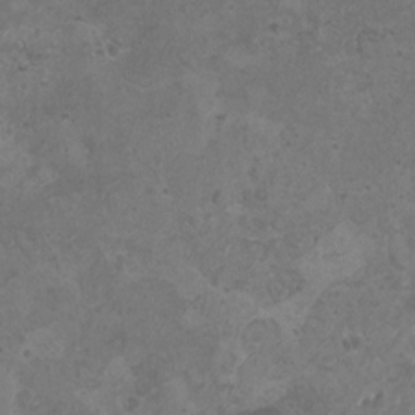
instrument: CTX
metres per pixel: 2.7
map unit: HNhu
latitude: 0.0822
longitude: 3.0864
